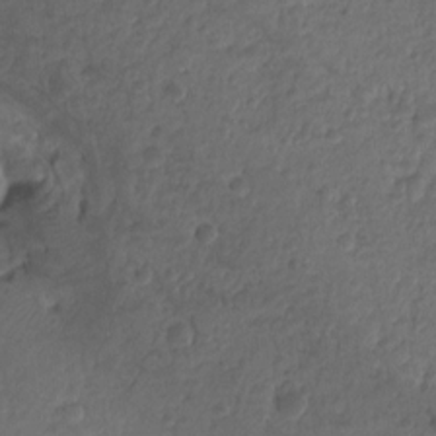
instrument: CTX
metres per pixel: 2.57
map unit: Hto
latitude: -7.9745
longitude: -44.4412
